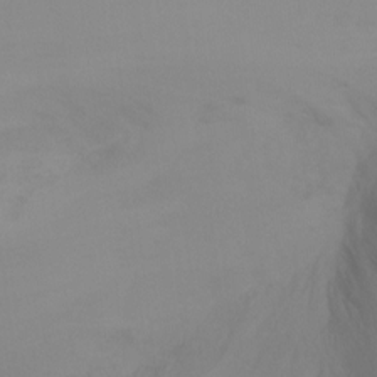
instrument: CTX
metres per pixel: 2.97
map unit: Ht
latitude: -9.6722
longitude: -33.1781
